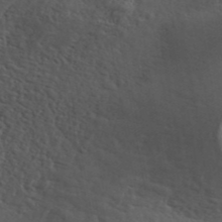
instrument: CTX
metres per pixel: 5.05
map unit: ANa
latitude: 42.0633
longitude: 53.8611
